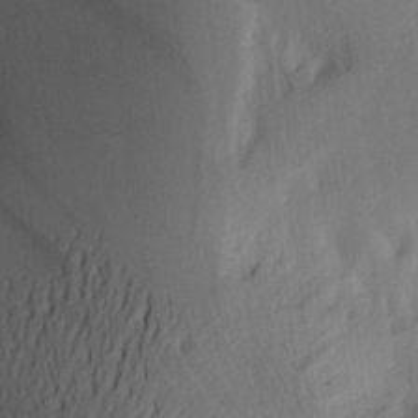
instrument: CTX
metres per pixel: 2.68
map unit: Aa
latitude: 22.2711
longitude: -147.1404
